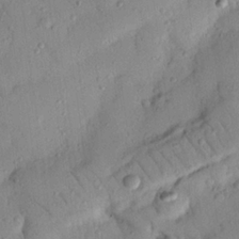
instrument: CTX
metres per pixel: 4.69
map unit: Nhu
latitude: 22.5546
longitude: -75.6883
